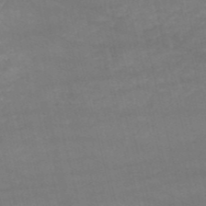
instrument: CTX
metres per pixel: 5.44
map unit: HNb
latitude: -52.9352
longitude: -38.0255
